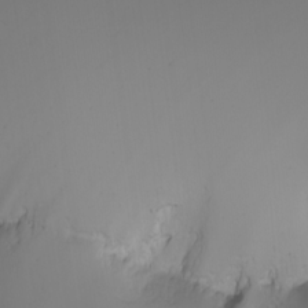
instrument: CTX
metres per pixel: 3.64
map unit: Nhu
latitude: -5.4454
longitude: -91.8016
